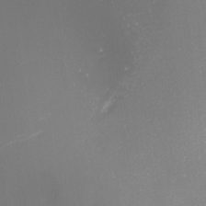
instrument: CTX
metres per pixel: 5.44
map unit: eHh
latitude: -1.2565
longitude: -80.0822
